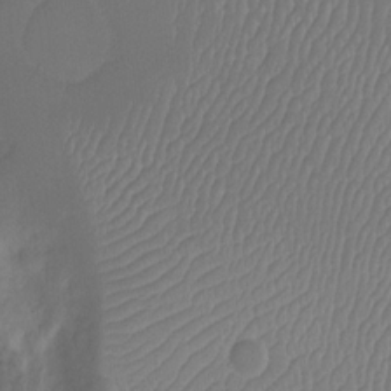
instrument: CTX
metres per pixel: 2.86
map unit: Ht
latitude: -8.2361
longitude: -39.4426
